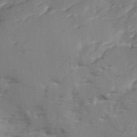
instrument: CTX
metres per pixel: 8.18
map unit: Ave
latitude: 2.2522
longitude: -110.7058
